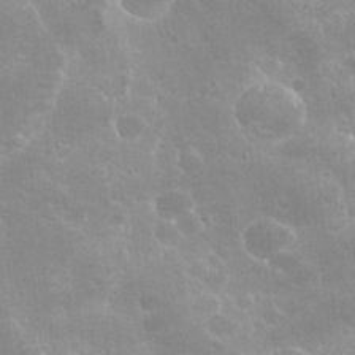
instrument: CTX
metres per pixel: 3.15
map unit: Hto
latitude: 28.4034
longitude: -40.6679
